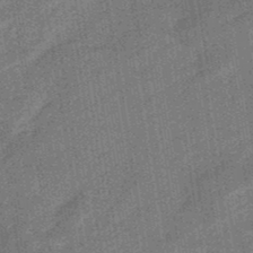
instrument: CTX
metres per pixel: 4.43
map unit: eHb
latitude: -48.2929
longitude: 85.2753
